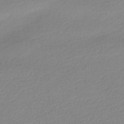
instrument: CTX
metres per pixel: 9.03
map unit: HNhu
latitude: -42.1227
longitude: 95.8233
